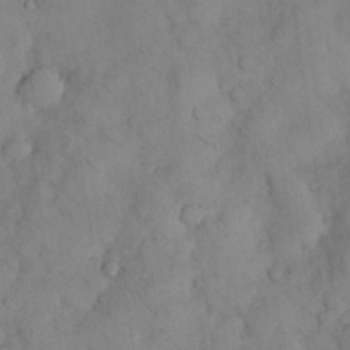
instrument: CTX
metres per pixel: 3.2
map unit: Nhu
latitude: 28.7624
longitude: -72.4412
